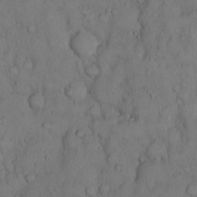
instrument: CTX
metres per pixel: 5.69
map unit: Hto
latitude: 9.4804
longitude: -57.6882
